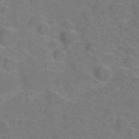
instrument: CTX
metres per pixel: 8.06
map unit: Hve
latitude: -29.1242
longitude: 94.8597
